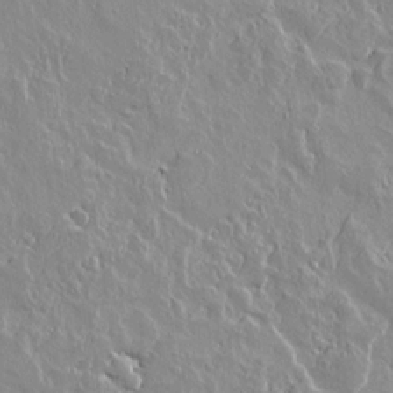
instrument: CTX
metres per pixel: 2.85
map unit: lAvf
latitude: 14.8380
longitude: -125.6693
